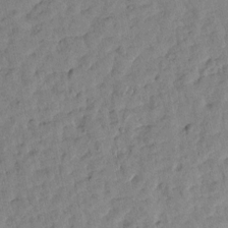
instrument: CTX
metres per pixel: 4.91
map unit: Htu
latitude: 2.0444
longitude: -179.7261
